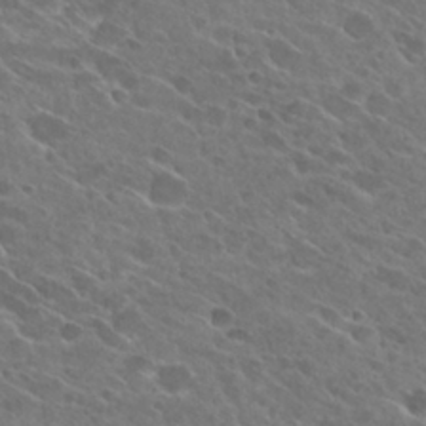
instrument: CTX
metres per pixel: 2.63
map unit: Hto
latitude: 27.3104
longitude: -42.1389
